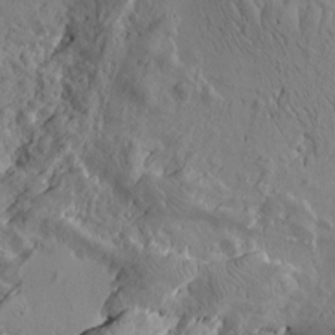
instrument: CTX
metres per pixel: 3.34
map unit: Htu
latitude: -4.1416
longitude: -176.9325
